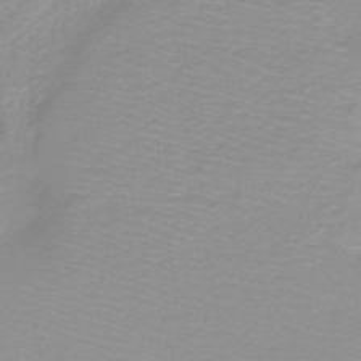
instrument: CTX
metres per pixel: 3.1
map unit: lHb
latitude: -44.1606
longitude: 53.1242
